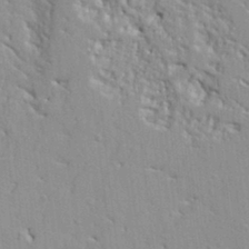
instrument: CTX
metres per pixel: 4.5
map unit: Ht
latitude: 8.3278
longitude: -76.9891
